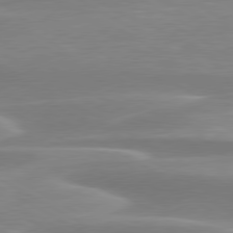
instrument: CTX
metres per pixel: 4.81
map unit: lApd
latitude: 79.4238
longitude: -114.7057
